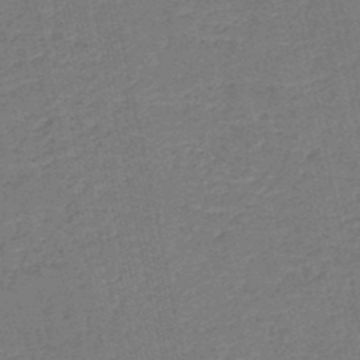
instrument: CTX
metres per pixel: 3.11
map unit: HNb
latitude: -50.6140
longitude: -48.7813
